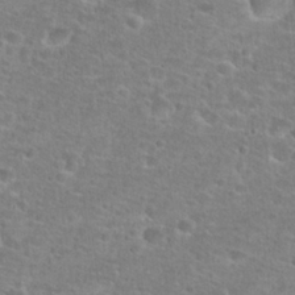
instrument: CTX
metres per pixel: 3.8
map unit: Hto
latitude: 25.4048
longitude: -48.5546
